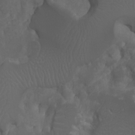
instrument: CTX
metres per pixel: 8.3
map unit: Htu
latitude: -7.6155
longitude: -64.8758
